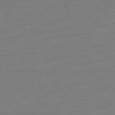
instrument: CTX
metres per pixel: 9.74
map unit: Hpe
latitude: -77.4643
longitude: -14.4034
